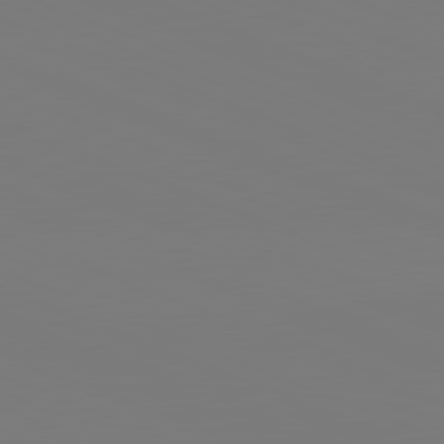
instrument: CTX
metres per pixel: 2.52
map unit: lApd
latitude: 82.0444
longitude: 146.6518
